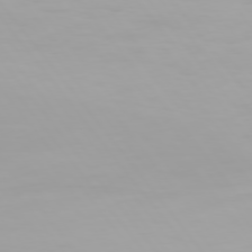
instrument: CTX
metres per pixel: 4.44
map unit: Hpe
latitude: 75.3671
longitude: -126.9703
